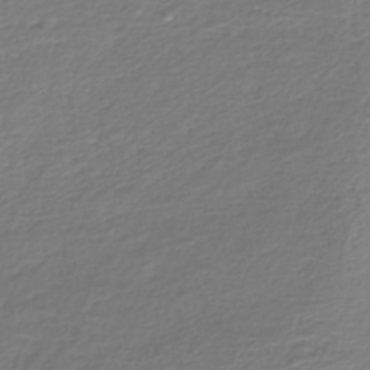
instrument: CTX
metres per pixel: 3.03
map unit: Nhe
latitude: -46.6140
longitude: -171.8016
